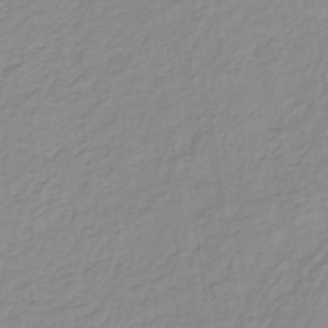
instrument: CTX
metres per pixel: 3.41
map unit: lHb
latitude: -37.3509
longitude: 70.8786
